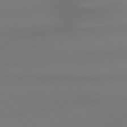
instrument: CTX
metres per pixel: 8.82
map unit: lApd
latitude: 79.1026
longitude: -143.5371
